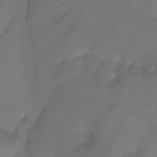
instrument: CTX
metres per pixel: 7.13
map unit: Nhu
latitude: -7.0675
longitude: -83.3292
